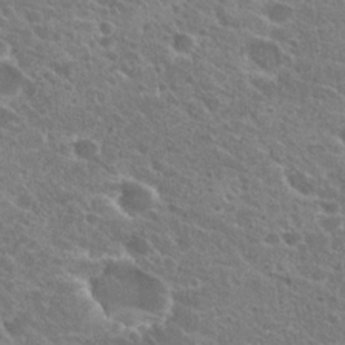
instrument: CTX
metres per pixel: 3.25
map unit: Hto
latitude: 24.4034
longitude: -39.1592
